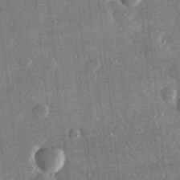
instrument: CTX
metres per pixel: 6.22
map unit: lHvf
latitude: 31.4049
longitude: -90.3089
